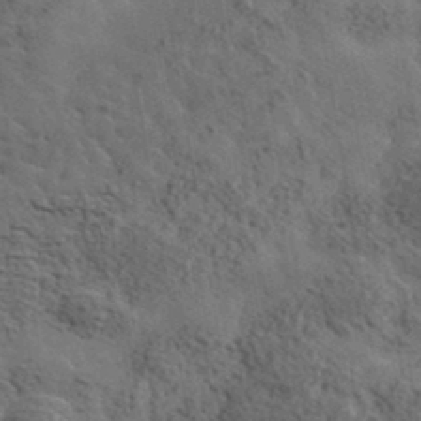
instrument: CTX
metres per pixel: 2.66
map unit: lHvf
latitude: 37.4049
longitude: -88.3657
